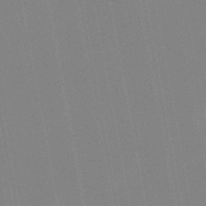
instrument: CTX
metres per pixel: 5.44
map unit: lHb
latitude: -46.6140
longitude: 69.7099
